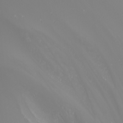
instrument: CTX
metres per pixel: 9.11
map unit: Nhu
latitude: -5.7477
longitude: -88.1956
